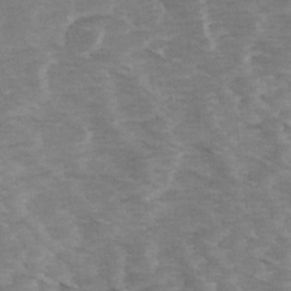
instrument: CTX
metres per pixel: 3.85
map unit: Ave
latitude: 14.6113
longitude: -103.2915
